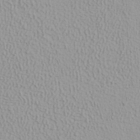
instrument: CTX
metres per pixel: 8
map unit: ANa
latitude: 37.1214
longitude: 14.0850
